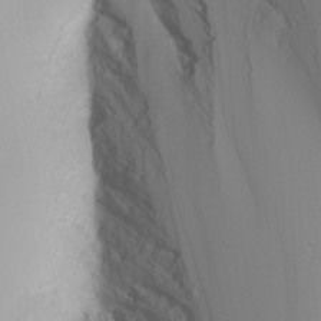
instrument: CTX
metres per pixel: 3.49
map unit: Nhu
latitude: -6.8597
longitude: -82.8946
